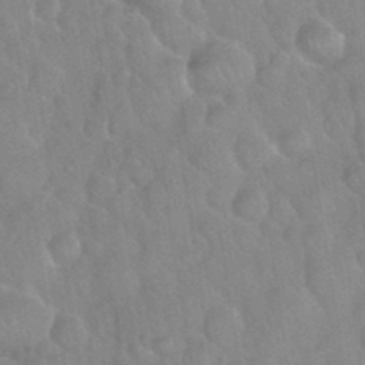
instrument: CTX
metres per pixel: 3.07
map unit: Nhu
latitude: 26.3467
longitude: -56.0633
